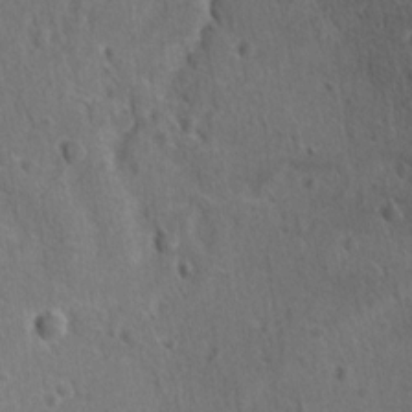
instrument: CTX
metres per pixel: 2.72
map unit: lAvf
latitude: -9.8800
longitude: -120.4412
